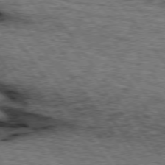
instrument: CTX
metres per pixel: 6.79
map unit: lApd
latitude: 74.2334
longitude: -73.9151
